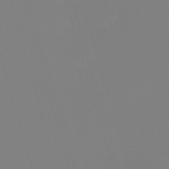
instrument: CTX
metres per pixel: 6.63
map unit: lHb
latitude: -49.8423
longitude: 81.7856
